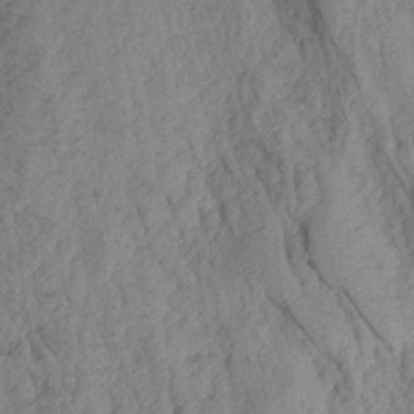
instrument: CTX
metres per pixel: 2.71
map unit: Aa
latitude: 19.1214
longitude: -146.1200
